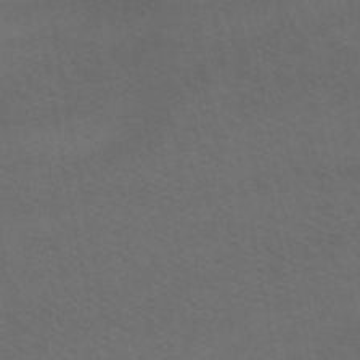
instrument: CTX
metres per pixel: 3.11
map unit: lHb
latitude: -47.8233
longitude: 75.4833
